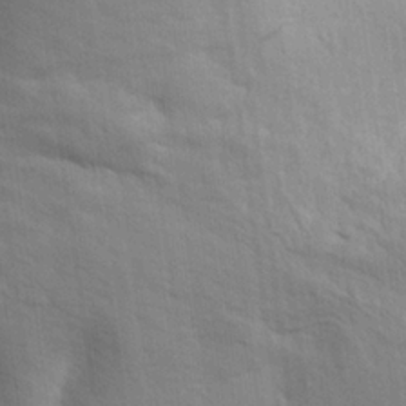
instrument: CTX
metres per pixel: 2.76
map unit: eHh
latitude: 24.2900
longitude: -79.3104
